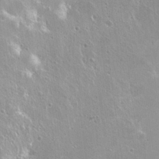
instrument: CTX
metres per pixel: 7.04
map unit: Hto
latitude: 25.6316
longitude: -44.8758
